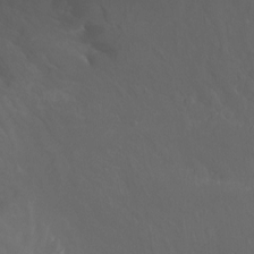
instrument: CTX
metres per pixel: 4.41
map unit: Htu
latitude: -9.8611
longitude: -75.5371
